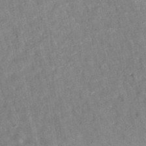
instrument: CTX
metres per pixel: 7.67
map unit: eAb
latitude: 34.4790
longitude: 110.5384
